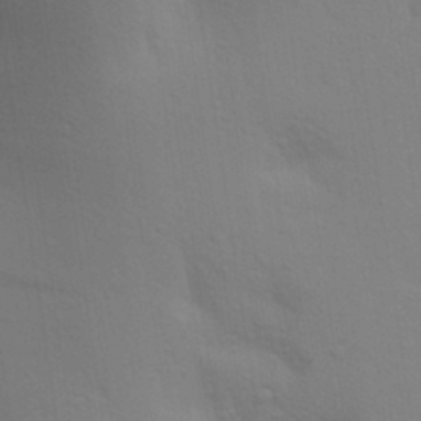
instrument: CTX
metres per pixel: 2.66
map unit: Aa
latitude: 28.5546
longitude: -147.1026
